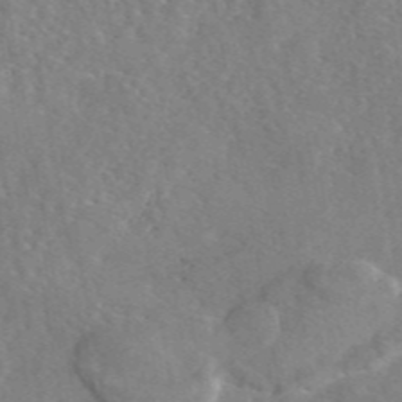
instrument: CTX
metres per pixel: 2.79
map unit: eAb
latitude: 46.1767
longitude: 112.3684
